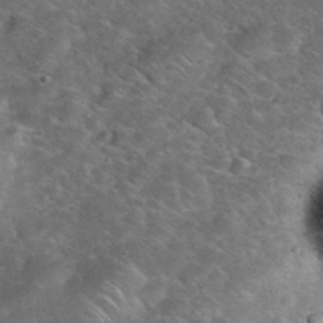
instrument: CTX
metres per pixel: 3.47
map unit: eHh
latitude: 38.3656
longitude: -64.8380
